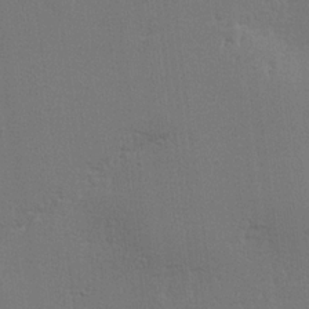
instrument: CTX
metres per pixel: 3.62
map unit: lHvf
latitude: 23.6883
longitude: 141.2943
